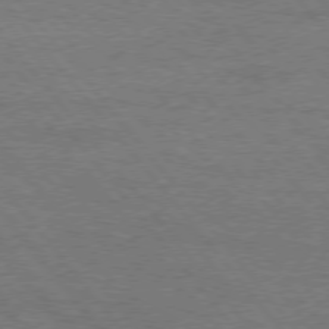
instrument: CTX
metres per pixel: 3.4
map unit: Hpe
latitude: 75.3482
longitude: -151.4804
